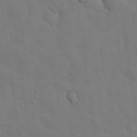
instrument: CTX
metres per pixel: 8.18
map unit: Nhu
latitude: 27.0836
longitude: -73.1026
